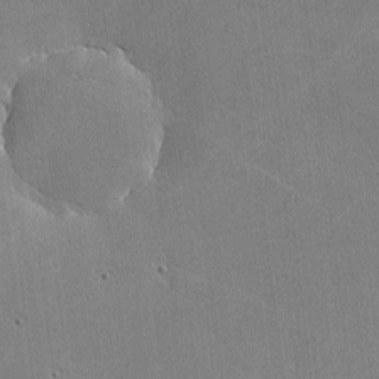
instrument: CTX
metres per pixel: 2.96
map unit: lHvf
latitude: -8.5007
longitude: -100.7813
